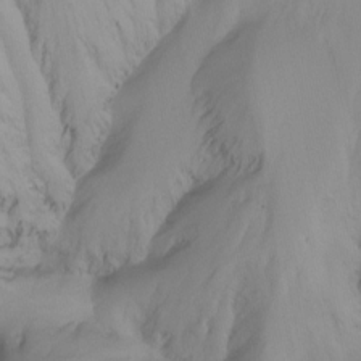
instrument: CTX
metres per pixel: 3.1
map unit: Nhu
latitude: -14.1039
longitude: -58.7246
